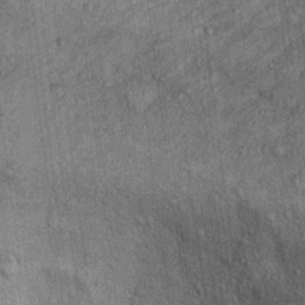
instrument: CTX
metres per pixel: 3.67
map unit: Ht
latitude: 10.3278
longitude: -38.1578
